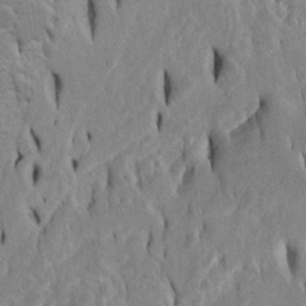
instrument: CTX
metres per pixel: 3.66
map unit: Htu
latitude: -5.0297
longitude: 151.3509
